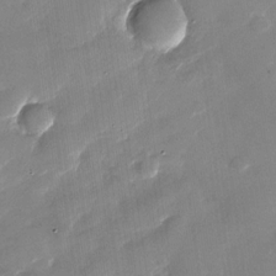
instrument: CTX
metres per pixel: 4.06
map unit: Nhu
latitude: -28.7274
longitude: -73.2348
